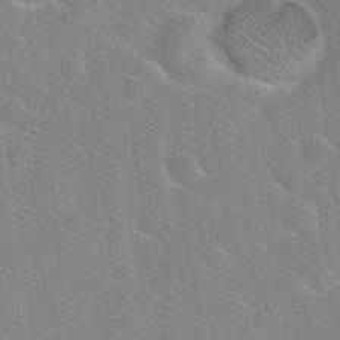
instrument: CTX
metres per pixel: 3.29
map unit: Hto
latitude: 22.4601
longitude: -52.1956
